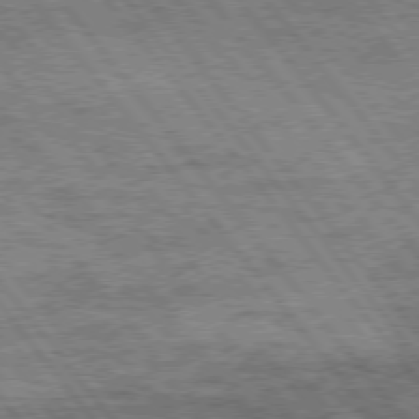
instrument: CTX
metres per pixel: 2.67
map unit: Hpe
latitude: 75.0458
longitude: -150.1011
